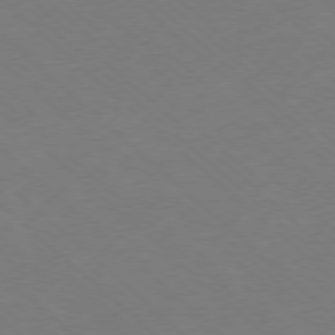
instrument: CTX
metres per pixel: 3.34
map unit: Ap
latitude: -77.9367
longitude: -98.7435
